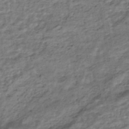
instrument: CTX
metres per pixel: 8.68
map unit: HNhu
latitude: -44.1417
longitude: 102.0472
